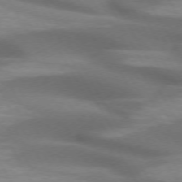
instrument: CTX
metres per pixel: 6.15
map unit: lApd
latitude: 72.5168
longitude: -51.4804
